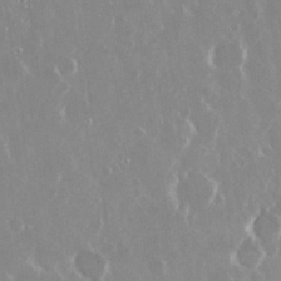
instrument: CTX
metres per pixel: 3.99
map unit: Nhu
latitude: 29.4804
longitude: -61.1592
